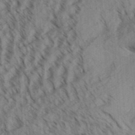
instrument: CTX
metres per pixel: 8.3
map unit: Aa
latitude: 30.9325
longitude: -138.8947
